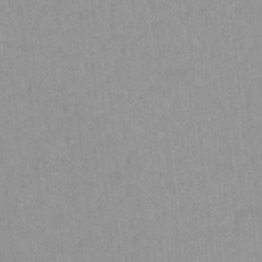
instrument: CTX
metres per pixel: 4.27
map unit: Hto
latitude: 16.2712
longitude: -34.7624
